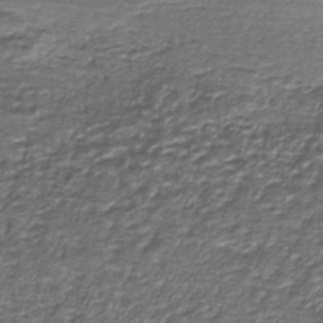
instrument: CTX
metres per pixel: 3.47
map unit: eAb
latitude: -38.6519
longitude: 51.7289
